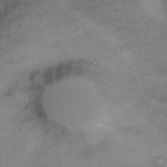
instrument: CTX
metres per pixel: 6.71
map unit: Ht
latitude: 12.8569
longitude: -40.2522
